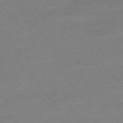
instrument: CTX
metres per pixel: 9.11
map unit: Hpe
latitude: -76.2928
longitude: -15.4427
